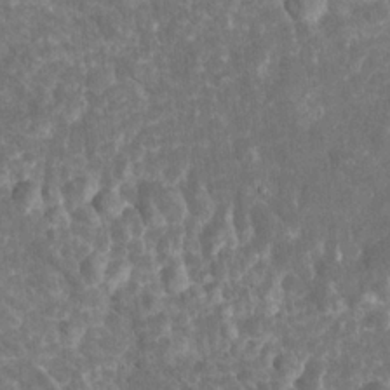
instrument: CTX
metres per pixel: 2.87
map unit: Htu
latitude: 2.2522
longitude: 142.2928
